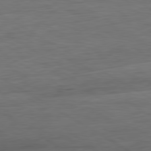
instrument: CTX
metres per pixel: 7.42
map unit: Ap
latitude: -81.2565
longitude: -79.1214
